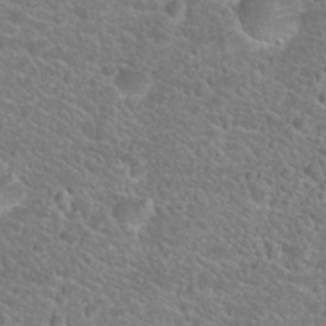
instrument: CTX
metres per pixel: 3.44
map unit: Hto
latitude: 24.6868
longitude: -49.5749
